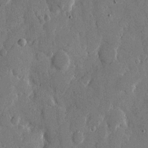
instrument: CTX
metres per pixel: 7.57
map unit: eHh
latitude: 11.4804
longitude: -67.4048
